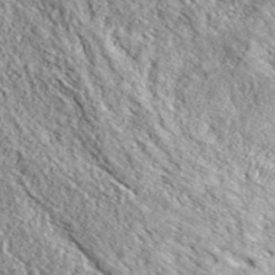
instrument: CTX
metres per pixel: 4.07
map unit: ANa
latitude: 44.2522
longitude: -85.6505
